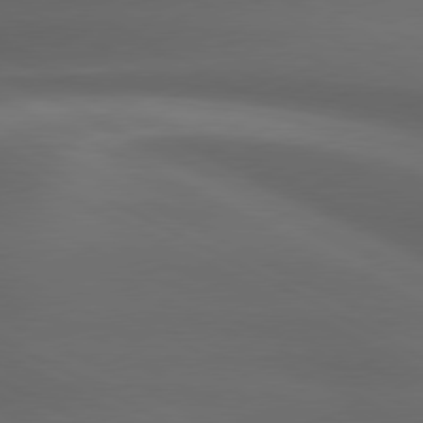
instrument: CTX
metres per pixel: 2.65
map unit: lApd
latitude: 79.6316
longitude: -119.8394
